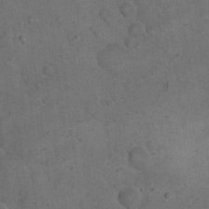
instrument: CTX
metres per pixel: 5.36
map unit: eHh
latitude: 20.4034
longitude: -61.9528
